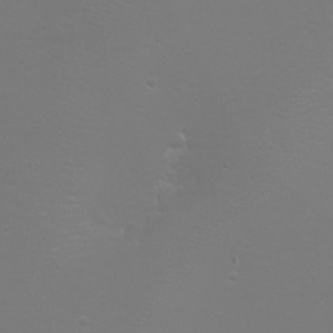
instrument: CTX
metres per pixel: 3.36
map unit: eHh
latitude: -6.7652
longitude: -78.9514
